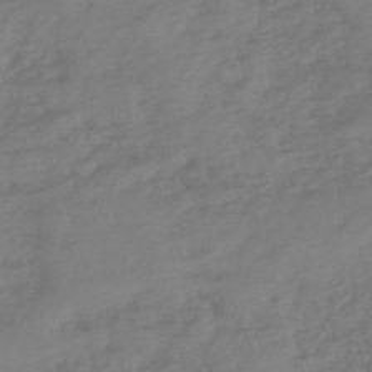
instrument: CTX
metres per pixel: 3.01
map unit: eHh
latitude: -51.1998
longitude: -24.9702
